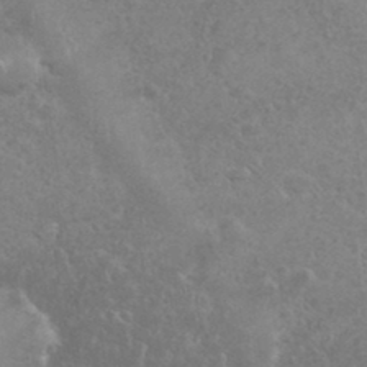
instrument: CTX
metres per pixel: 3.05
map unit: eHh
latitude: 35.9150
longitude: -62.3468
